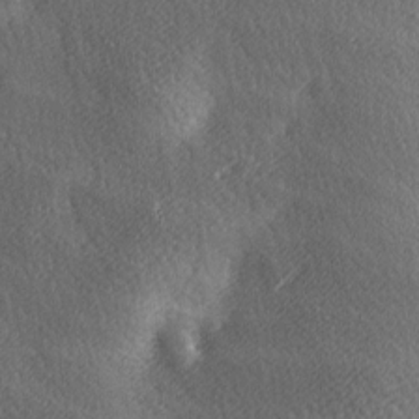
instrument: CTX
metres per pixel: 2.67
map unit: Ave
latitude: -6.3495
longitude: -121.0459
